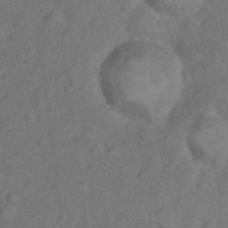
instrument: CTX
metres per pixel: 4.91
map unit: Nhu
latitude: 10.3845
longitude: -25.8961
